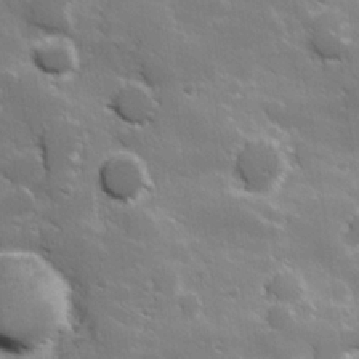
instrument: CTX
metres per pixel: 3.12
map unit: Hve
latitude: 23.9717
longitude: 146.9164
